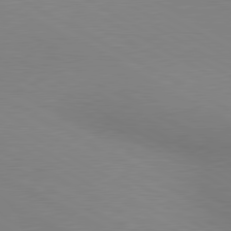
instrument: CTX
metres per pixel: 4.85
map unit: lApd
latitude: 80.3278
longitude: 127.5021
